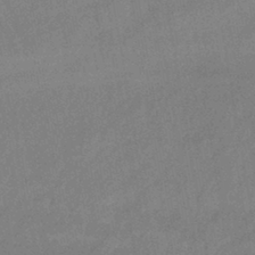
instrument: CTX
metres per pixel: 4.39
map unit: eHb
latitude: -43.0297
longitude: 85.7477
